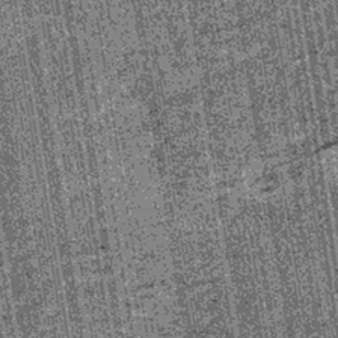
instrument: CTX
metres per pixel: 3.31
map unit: lHb
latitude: -39.9556
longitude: 67.7667
